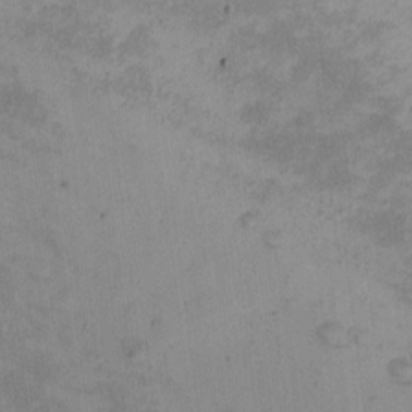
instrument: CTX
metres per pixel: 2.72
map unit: eHh
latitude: -9.0486
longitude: -67.9150
